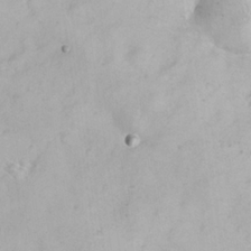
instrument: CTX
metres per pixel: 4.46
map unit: eHh
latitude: 25.1214
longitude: -63.2726
